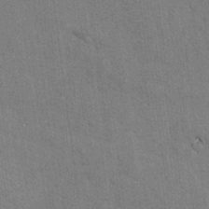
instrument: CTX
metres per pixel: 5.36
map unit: lAvf
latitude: -5.7099
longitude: -114.2900
